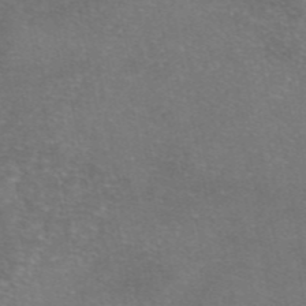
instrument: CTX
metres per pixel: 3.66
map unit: eAb
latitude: 46.5168
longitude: 105.9745
